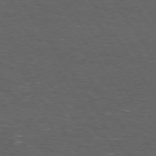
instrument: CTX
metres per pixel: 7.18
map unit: Hpe
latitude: 73.2915
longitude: -125.0458
